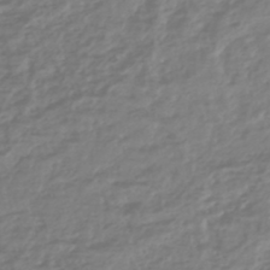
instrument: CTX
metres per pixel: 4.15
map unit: HNhu
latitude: -45.4832
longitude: 98.7841
